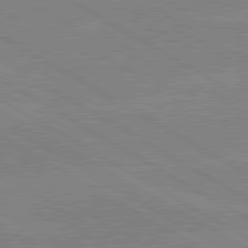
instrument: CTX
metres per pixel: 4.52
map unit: lApd
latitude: 80.4601
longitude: -126.1578
